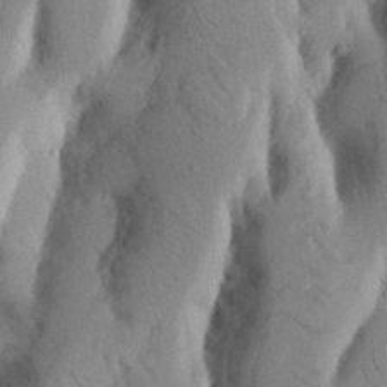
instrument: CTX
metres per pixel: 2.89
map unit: Nhu
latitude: 19.4426
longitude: -76.0255
